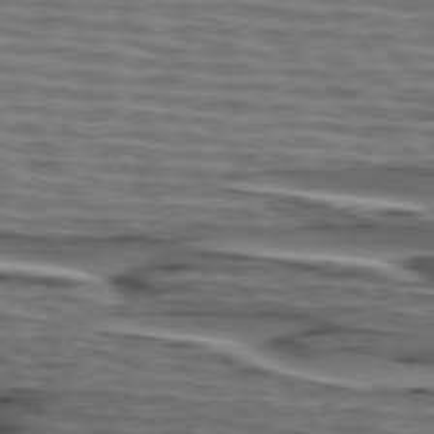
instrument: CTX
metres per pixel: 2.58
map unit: lApd
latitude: 75.1970
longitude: -71.4237
